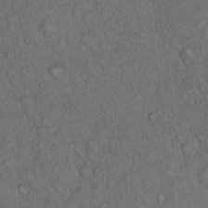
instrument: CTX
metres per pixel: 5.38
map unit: Hto
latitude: 15.7450
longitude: -57.0269
